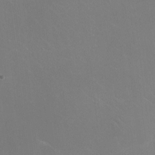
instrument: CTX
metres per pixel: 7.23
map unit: HNhu
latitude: -0.8219
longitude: -1.8394
